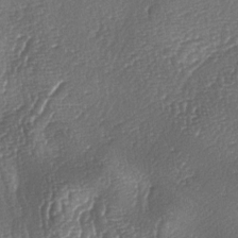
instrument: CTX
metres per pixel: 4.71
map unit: lAa
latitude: -5.0108
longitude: -127.4804
